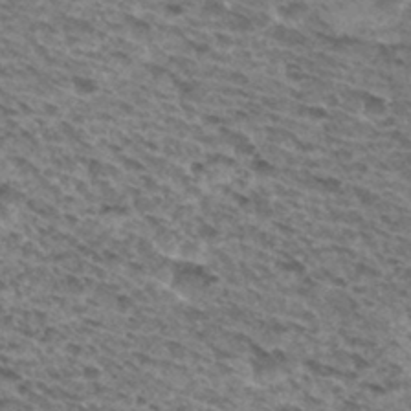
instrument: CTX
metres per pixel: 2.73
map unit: Hto
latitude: 31.9528
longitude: -46.4979
